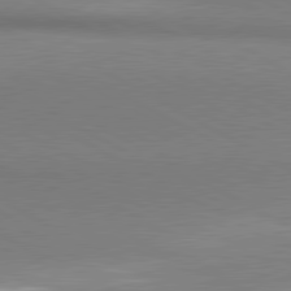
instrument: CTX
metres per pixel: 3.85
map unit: lApd
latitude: 80.8002
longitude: 163.8233
